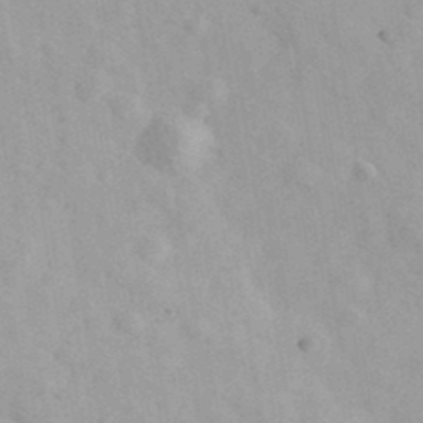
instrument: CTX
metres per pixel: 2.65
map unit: Ave
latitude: 39.7261
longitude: -107.1592
